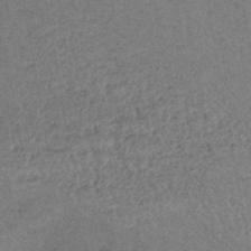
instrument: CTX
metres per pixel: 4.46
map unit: eHb
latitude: -43.0108
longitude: 82.4440
